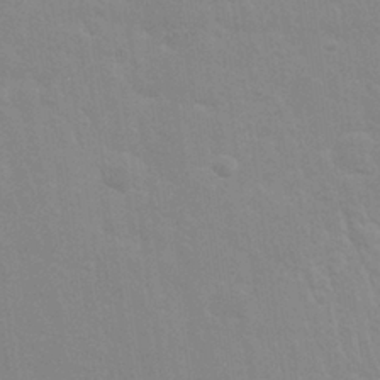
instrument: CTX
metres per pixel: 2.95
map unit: Nhu
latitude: 28.1578
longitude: -64.5357
